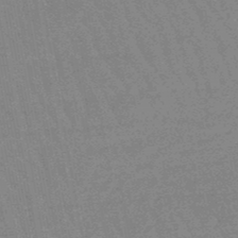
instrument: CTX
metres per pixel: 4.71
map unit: lHb
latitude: -48.0850
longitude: 82.3873
